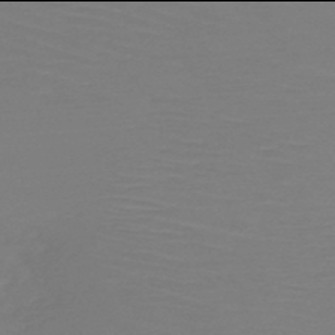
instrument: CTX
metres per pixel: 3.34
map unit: HNb
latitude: -50.0094
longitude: -43.9339
